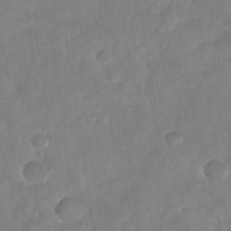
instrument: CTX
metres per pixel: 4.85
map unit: Nhu
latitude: -29.8800
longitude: -62.5168
